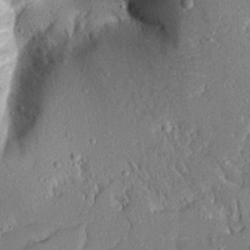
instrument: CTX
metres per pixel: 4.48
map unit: Ave
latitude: 15.4616
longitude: -140.3467
